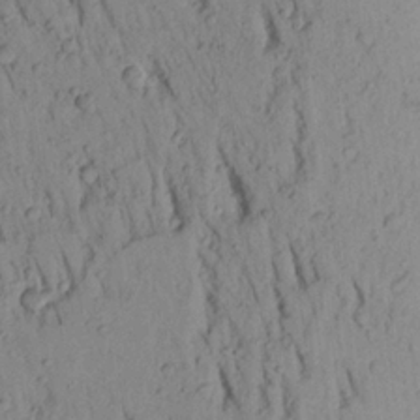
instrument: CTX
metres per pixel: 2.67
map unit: Aa
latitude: 19.8583
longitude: -148.9325
